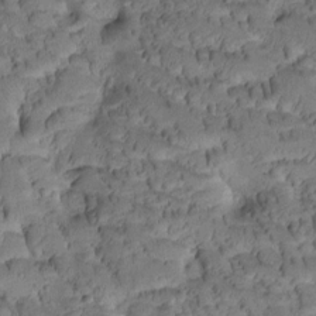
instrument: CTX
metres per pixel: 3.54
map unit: Htu
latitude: -2.8407
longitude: 173.0864
